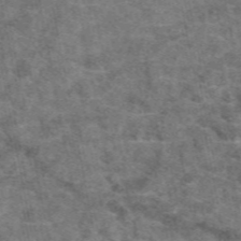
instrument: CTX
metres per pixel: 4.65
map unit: eAb
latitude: 48.9514
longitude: 108.1417
